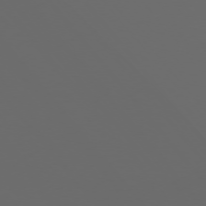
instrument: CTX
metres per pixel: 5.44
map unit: Ap
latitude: -76.2928
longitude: -74.7435
